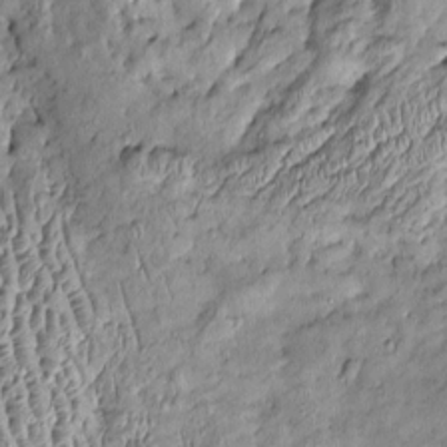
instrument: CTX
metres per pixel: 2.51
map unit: Htu
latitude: -6.2361
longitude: 156.8597
